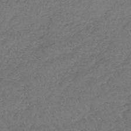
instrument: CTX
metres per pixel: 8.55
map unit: lHb
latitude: -44.4440
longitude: 70.6519
